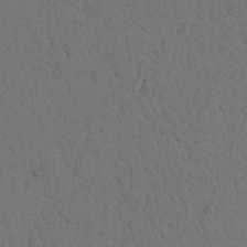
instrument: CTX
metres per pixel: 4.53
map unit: Nhu
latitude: 21.7072
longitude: -75.1403
